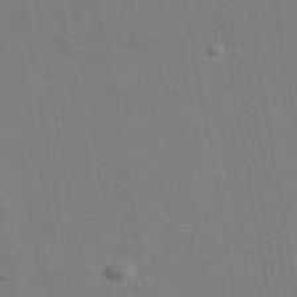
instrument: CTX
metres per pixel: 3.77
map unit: eAb
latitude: 46.8380
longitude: 117.0108
